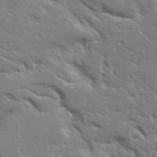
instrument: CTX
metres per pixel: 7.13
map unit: Ave
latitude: 14.3657
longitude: -139.3104
